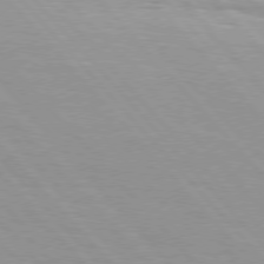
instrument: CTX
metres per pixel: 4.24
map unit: Hpe
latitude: 76.3278
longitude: -154.0822
